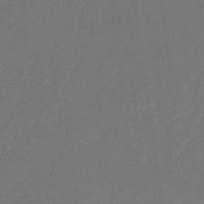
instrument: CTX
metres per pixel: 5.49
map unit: eHb
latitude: -30.9730
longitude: 68.6140
